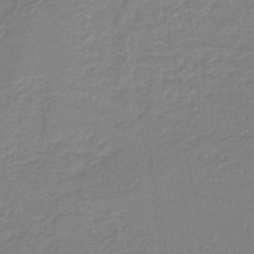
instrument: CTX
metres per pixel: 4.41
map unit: lHb
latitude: -44.6519
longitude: 56.5762
